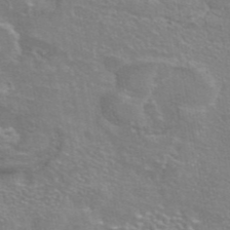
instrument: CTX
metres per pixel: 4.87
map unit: eAb
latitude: 45.1592
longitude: 106.5385
